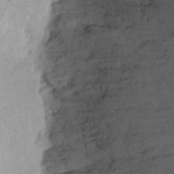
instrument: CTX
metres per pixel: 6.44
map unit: eHh
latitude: 11.3104
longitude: -68.3090
